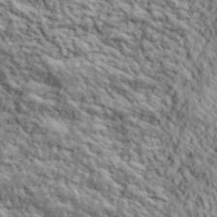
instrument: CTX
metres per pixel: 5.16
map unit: lHvf
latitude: 40.1388
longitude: -88.9325
